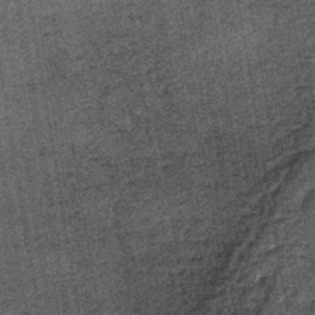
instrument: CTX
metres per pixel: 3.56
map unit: lHb
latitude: -39.5966
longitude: 64.6141
